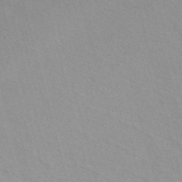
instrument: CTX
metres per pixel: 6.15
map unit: ANa
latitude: 51.8961
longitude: -71.4048
